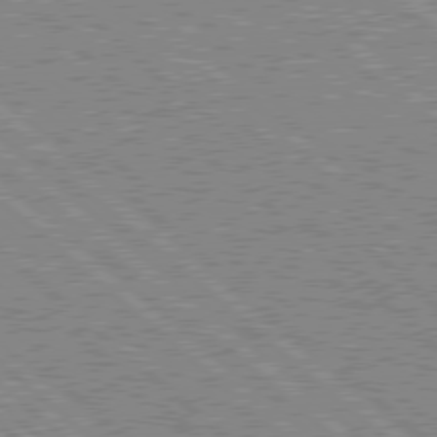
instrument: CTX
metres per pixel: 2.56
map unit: Hpe
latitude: 78.0444
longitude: -159.7261
